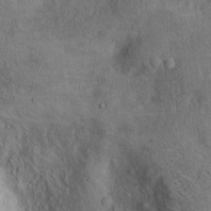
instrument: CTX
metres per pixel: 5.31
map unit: Hto
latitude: 9.4615
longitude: -59.4993
